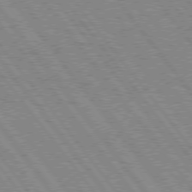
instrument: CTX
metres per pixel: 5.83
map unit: Hpe
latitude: 75.2915
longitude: -149.5371
